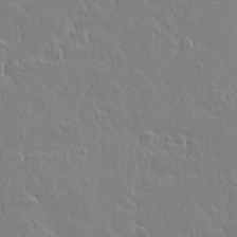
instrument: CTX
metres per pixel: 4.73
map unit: lAvf
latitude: 14.5168
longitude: -126.0633
